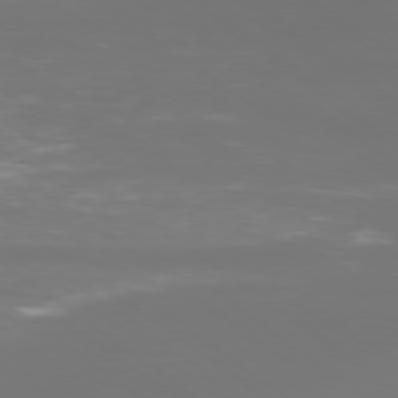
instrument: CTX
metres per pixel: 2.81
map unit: Ap
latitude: -78.4062
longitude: -93.4993
